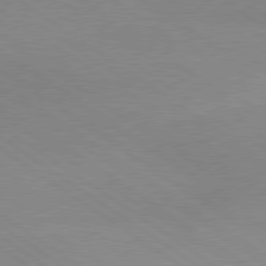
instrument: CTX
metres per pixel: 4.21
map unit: lApd
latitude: 79.3860
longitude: -177.9906
